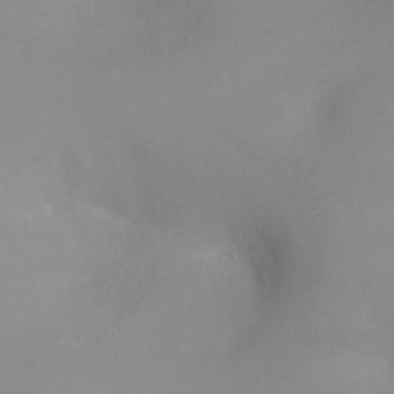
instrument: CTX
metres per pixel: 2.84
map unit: Ht
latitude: -8.5385
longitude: -23.8772
